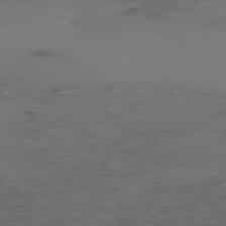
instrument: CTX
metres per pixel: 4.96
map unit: Ap
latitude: -79.4643
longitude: -58.0444
